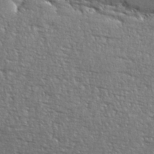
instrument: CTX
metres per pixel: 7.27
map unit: eHh
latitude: 36.3279
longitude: -132.6868
